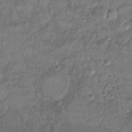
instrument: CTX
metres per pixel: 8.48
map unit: Ht
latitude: -5.8422
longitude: -20.6680
